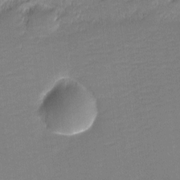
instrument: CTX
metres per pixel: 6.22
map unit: eHh
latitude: -2.3117
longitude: -82.7057
